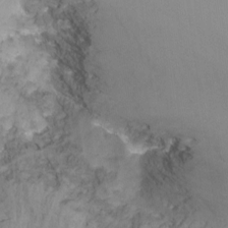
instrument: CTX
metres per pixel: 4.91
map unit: Nhu
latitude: -11.8611
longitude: -48.4412
